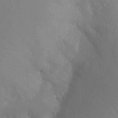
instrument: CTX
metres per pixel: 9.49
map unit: Aa
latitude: -12.8030
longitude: -68.1578
